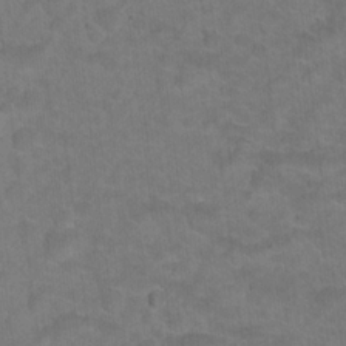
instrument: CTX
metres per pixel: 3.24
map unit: Nhu
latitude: 17.3104
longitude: -32.4412
